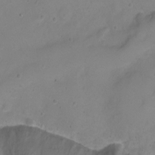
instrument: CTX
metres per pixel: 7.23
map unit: Ht
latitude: 2.2522
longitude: -34.2144
